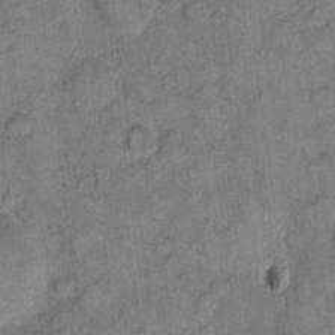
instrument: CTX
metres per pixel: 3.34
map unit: eHh
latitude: 10.9514
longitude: -63.6127
